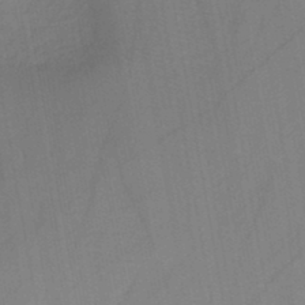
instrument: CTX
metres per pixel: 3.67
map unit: HNb
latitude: -46.2550
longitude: -39.3859
